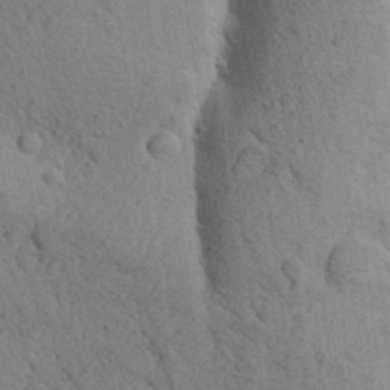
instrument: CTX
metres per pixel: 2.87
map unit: Aa
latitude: 25.9717
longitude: -148.5735
